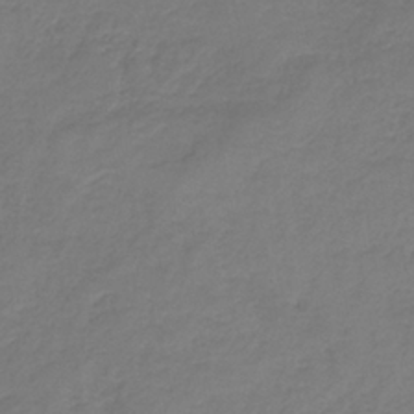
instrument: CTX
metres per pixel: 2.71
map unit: HNb
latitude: -35.3699
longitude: 53.8611
